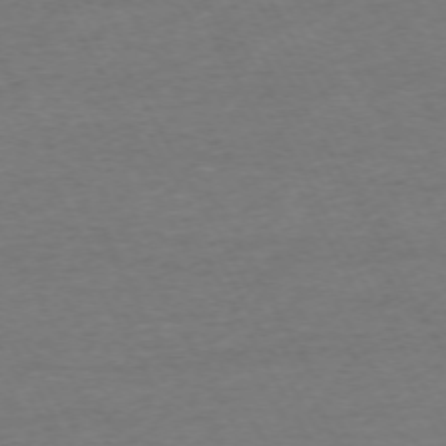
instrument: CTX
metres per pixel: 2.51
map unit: Ap
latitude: -72.3684
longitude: -69.6127
